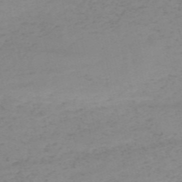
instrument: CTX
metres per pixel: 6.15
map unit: HNb
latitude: -54.7085
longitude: -47.0837
